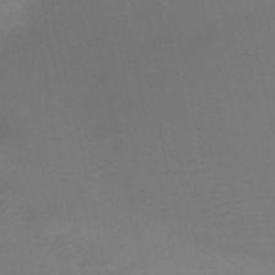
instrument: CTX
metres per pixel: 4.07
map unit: HNb
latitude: -52.8408
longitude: -48.7813
